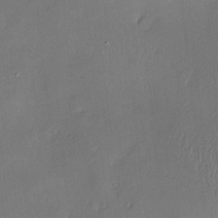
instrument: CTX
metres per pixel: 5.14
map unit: Hve
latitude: -9.5777
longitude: 175.3698
